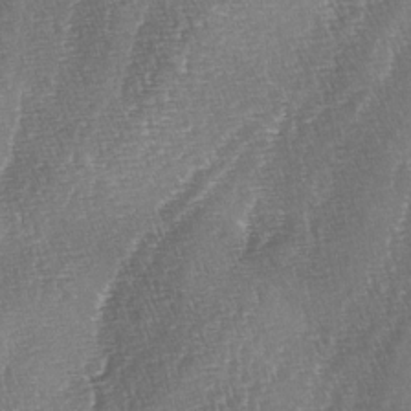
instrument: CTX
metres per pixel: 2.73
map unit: lAa
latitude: -4.4440
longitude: -128.9325
